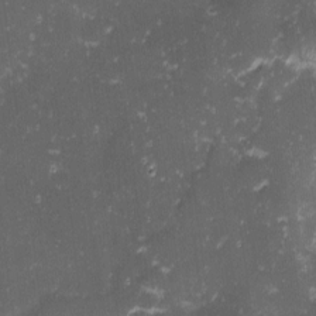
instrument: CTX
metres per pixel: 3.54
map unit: eHh
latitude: -1.3699
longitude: -86.3656
